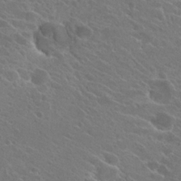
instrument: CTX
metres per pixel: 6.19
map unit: Hto
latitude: 24.5734
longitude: -39.4426
